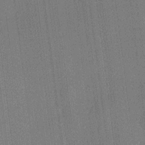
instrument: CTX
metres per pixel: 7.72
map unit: lHvf
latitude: 21.6127
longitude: 141.7477
